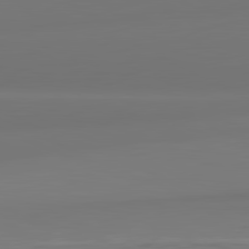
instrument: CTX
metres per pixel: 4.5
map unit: lApd
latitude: 81.9528
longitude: -172.1199
